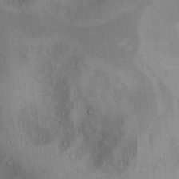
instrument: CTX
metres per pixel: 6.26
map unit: Hto
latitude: 15.6127
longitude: -40.3467
